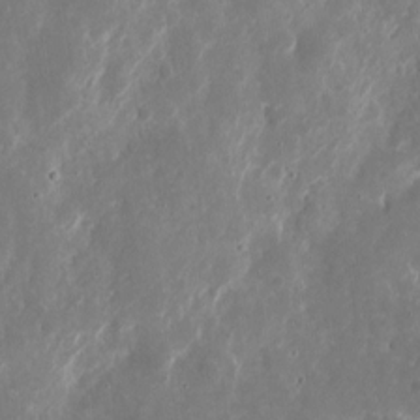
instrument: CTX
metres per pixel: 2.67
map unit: eHh
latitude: 10.8758
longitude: -72.0444
